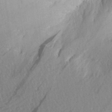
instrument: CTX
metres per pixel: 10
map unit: Aa
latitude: 27.2915
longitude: -145.1781
